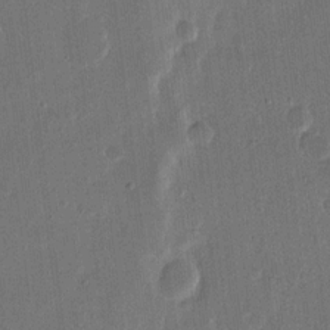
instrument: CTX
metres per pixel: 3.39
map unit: eHh
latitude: 14.2334
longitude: -68.9325
